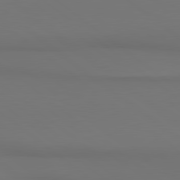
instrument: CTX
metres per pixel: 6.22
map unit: lApd
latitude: 80.6113
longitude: 154.0283
